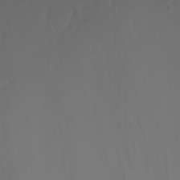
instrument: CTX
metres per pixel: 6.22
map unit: Nhu
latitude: -7.4454
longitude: -85.9528
